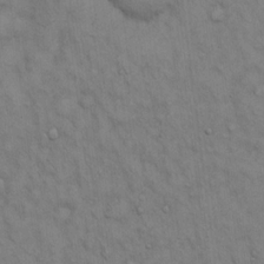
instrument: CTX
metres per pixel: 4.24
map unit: Hto
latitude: 13.8017
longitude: -60.5923
